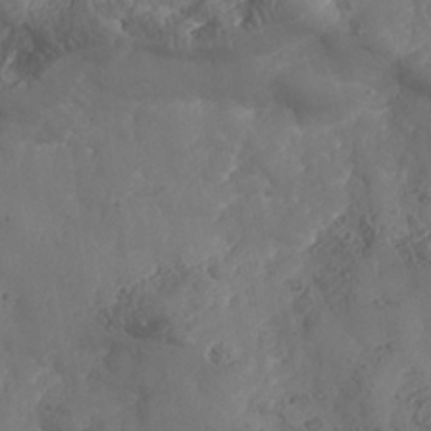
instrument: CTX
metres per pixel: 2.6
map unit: Nhe
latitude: -37.1053
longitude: 138.3684
